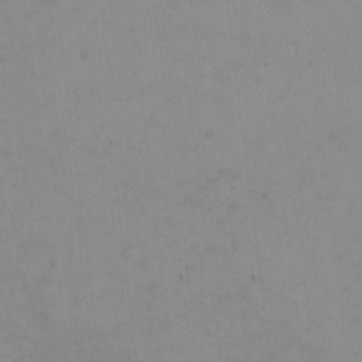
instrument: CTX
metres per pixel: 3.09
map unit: eHh
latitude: -2.1227
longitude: -79.6316
